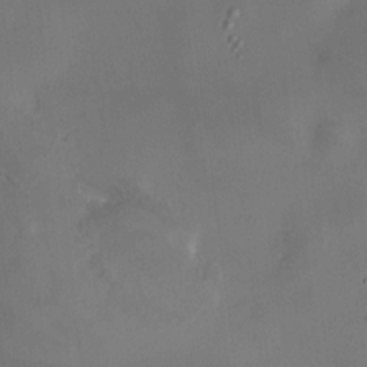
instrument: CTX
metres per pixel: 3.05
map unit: HNhu
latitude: 9.3293
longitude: 10.1228
